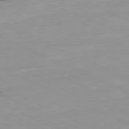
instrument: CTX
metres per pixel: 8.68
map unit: Ap
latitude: -81.0865
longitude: -93.1970
